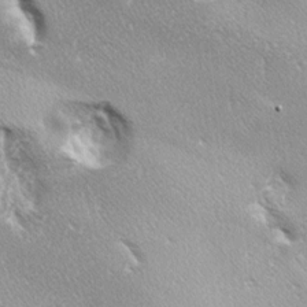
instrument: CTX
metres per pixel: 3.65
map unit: lAa
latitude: -4.1228
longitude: -125.8205
